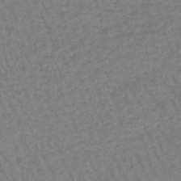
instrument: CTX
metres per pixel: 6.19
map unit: lHb
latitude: -44.7463
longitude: 73.6911
